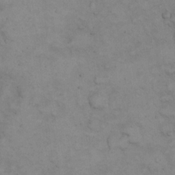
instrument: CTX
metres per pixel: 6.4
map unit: eHh
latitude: 22.0633
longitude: -59.5560
